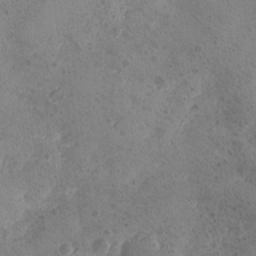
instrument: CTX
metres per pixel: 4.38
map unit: Ave
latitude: -8.6707
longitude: -118.3656
